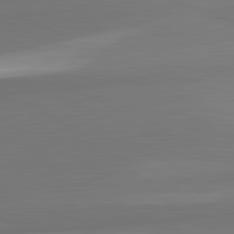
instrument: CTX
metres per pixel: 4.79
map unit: lApd
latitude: 82.4223
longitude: 149.8234
